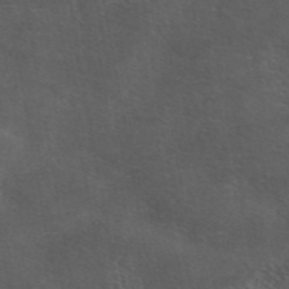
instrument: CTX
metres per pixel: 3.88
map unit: eAb
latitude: 43.8017
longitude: 103.5777
